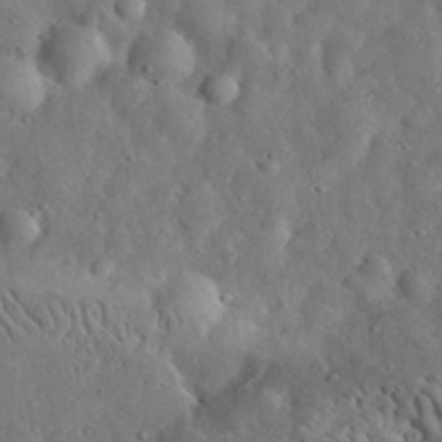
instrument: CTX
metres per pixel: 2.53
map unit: eHh
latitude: 32.8758
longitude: -74.7624
